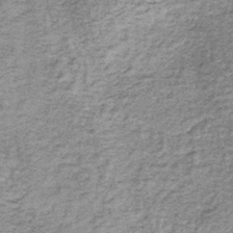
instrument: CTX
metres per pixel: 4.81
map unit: lHb
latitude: -37.1053
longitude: 65.2754
